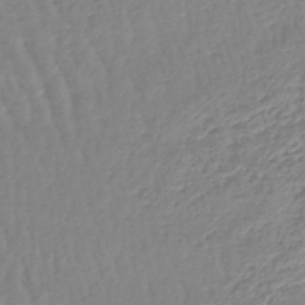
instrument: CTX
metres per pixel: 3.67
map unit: lHb
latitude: -44.8975
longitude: 73.3887
